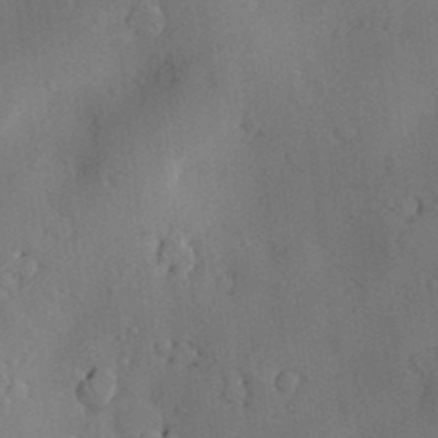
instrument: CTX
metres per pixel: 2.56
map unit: Nve
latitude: -7.8611
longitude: 174.8785
